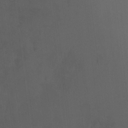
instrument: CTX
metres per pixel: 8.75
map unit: Ht
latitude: 2.1200
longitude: -23.4048
